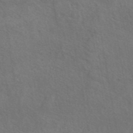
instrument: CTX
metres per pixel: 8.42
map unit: eAb
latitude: 43.1403
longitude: 109.9745
